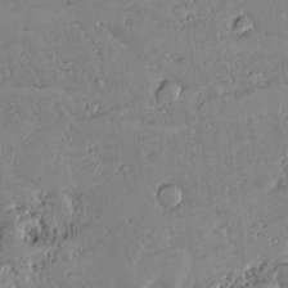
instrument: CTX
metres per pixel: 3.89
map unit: lAvf
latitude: 14.7058
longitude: -127.5371
